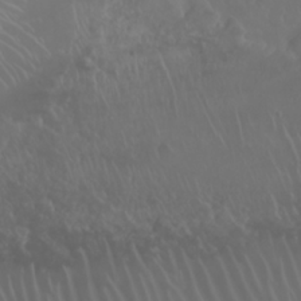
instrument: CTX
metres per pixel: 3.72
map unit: Nhu
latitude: 23.0647
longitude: -64.3467
